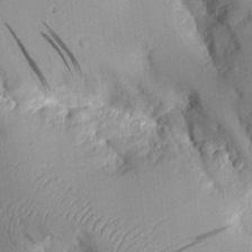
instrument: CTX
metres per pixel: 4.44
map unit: Aa
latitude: 9.7261
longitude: -127.5182
